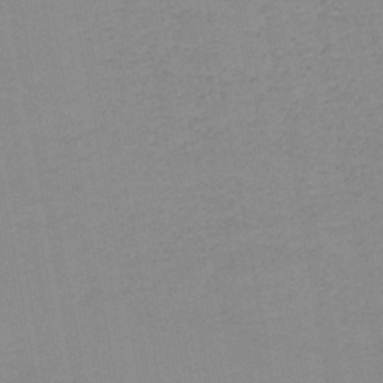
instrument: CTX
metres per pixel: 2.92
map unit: lHb
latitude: -44.0661
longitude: 53.5021
